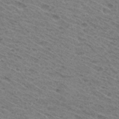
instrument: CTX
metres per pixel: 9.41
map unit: Hto
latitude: 31.6883
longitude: -47.6127
